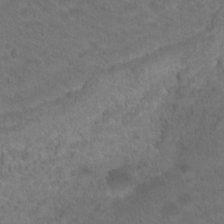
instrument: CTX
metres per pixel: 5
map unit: Hto
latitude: 19.8205
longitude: -38.2522
